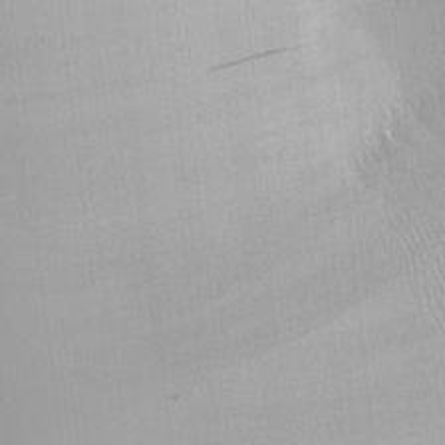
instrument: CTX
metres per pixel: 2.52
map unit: eHh
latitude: -1.6155
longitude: 20.5195
